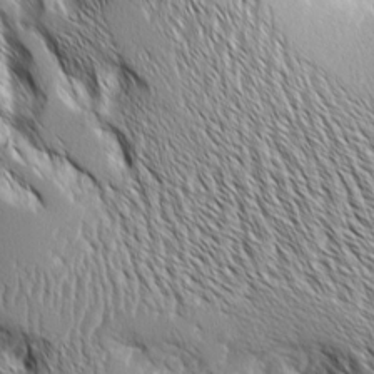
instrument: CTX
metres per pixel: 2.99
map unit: Aa
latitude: 8.4979
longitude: -129.3104
